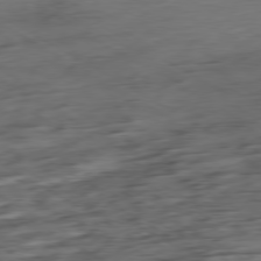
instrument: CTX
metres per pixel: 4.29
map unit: Ap
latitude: -79.0864
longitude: -57.8961
